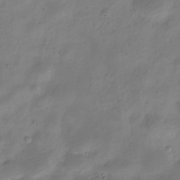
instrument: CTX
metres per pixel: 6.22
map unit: Nve
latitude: -24.8219
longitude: 105.9178
